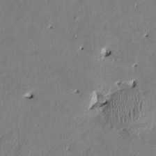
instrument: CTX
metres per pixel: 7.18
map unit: HNhu
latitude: 2.0822
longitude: -5.2537
